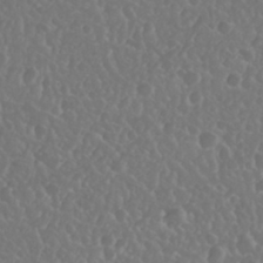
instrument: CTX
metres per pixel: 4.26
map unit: Nhu
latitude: 23.8961
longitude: -63.6505
